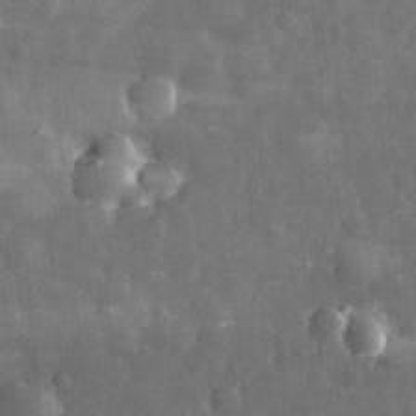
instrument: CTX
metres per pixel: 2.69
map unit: eHh
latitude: 31.3860
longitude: -71.4426
